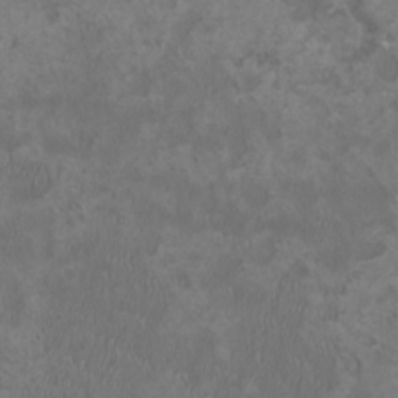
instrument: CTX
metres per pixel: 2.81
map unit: HNhu
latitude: 0.3656
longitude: -1.8772
